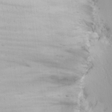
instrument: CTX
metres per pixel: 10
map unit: Aa
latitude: 12.8380
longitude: -143.0081
